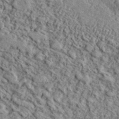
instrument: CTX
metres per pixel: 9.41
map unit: lHvf
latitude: 41.3859
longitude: -88.8947
